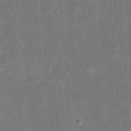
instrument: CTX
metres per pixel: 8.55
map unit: eHh
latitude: 8.8380
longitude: -73.3671
